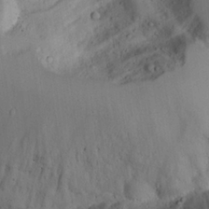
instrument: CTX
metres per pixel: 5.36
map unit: Aa
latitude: 23.6316
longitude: -131.7450
